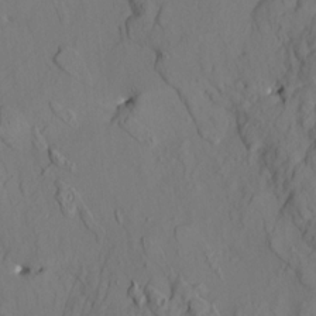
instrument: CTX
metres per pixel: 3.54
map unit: HNhu
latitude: 11.1403
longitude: 23.7289
